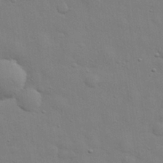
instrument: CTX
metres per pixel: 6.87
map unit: eHh
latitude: 28.7057
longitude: -75.2726
